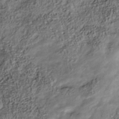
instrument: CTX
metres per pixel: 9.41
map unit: Nhu
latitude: -41.5021
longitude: -84.0255
